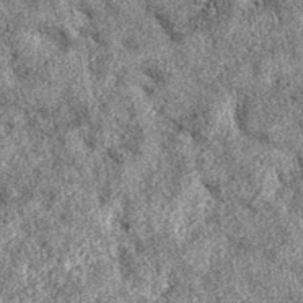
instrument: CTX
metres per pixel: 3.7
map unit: eAb
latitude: 37.0836
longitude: 105.5966
